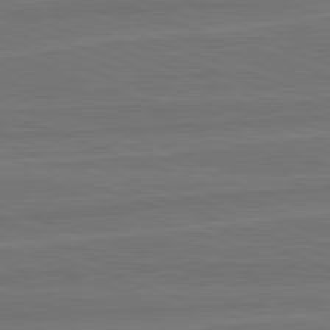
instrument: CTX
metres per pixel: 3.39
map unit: lApd
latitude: 82.3278
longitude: -175.6883
